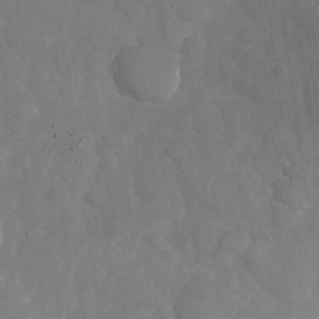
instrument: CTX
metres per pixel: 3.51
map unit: Nhu
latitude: -27.4454
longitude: -58.2712
